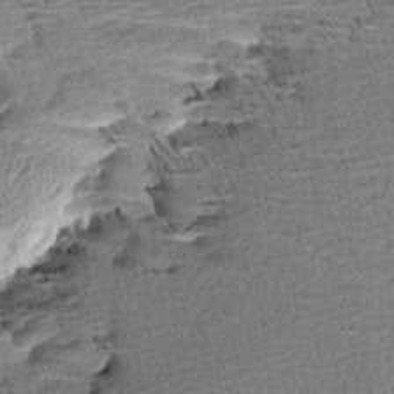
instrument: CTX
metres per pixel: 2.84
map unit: Aa
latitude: 7.4048
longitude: -137.5749
